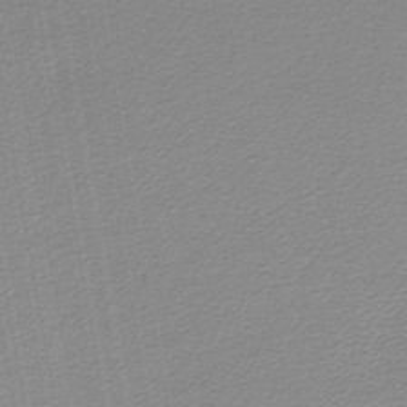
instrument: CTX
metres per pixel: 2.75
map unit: lHb
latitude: -43.8611
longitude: 65.6155
